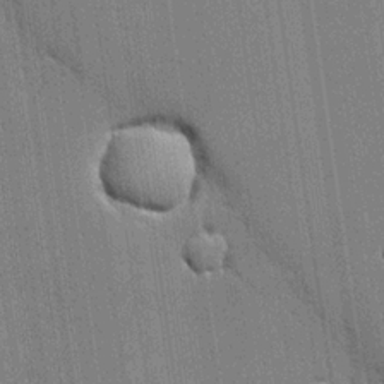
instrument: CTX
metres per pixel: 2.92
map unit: lHvf
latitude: 20.2145
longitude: 142.9163
